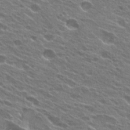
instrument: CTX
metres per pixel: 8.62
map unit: Hto
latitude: 24.7435
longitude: -37.7828
